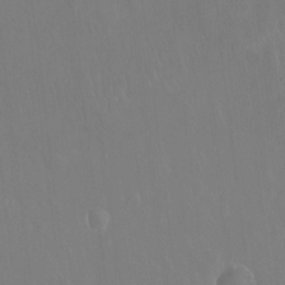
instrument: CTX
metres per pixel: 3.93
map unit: Hto
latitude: -13.3888
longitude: -41.7449
